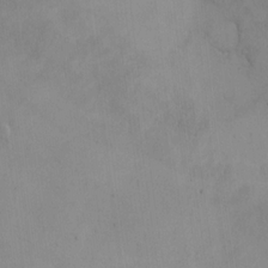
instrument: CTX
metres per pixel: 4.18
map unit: eHh
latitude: -9.6911
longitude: -66.9513
